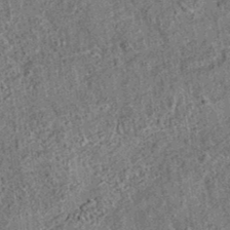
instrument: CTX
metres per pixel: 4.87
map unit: eAb
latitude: 35.4615
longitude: 115.1053
